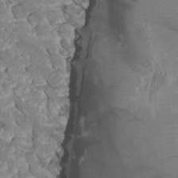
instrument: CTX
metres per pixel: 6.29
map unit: Ht
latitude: -4.2172
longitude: -27.1025
